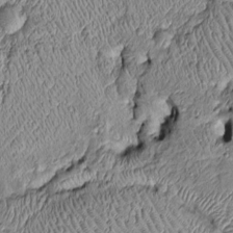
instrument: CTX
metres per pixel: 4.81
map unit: Htu
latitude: -6.7463
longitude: 157.0108
